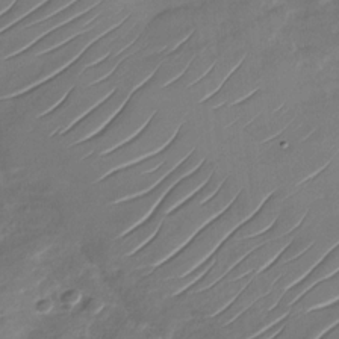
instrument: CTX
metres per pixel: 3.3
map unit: Nhu
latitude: -29.3132
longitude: -73.6316
